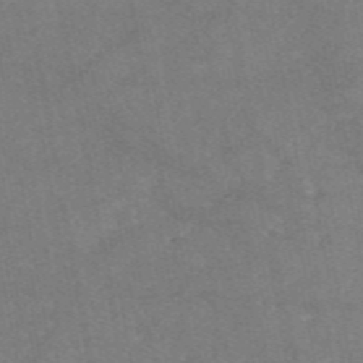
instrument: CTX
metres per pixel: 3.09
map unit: eAb
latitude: 47.6316
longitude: 120.4818
